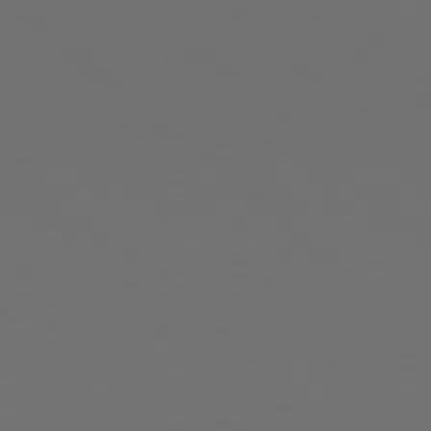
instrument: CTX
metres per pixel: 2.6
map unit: Hpe
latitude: 78.3279
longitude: -173.8961
